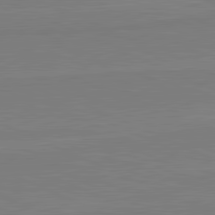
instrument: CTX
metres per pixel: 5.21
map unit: lApd
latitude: 81.9528
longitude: 167.0675
